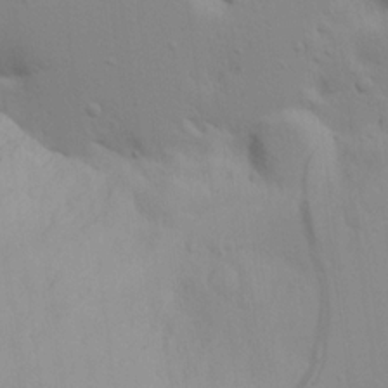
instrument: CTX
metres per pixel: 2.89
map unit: Aa
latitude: 18.3467
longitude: -142.7624
